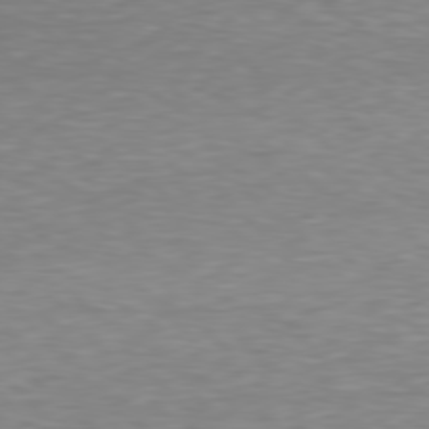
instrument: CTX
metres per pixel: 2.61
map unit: Hpe
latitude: 78.1767
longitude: -165.8016
